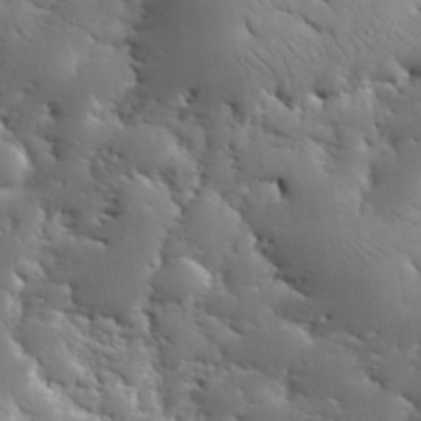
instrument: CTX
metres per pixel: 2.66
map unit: eHh
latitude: 36.1956
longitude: -66.7624
